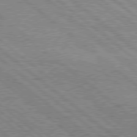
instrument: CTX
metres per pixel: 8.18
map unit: Hpe
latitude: 78.4601
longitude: -120.6302
